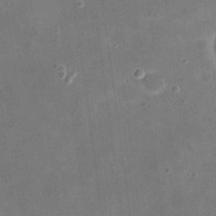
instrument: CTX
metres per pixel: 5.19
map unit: eHh
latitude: 20.9514
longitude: -66.4790
